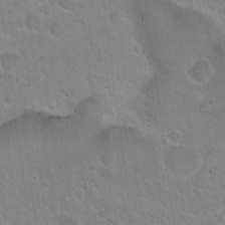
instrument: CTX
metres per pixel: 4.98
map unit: Hto
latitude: 17.6127
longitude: -36.9703
